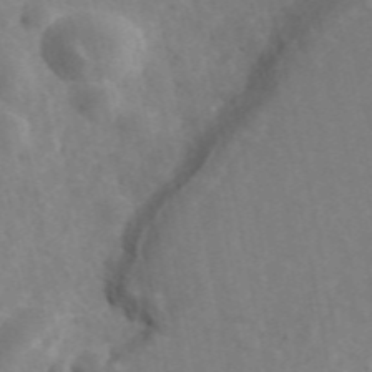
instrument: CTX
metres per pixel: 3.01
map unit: ANa
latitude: 41.6693
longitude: 34.1795
